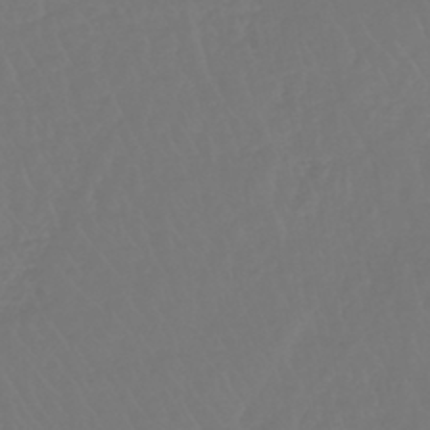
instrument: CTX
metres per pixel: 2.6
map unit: lHb
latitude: -42.6707
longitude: 67.6533
